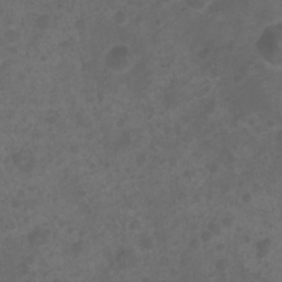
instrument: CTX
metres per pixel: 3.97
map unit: Ht
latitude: 2.1389
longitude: -22.7813
